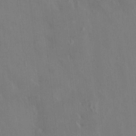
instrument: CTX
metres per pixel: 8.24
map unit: HNhu
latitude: 4.1011
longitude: 6.3495
